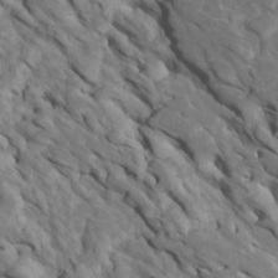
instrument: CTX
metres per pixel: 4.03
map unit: Htu
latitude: 1.1025
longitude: 142.9163
